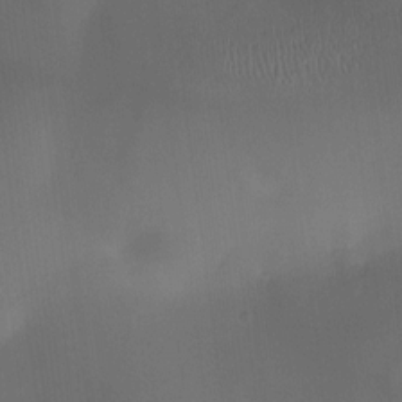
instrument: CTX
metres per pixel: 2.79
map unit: HNhu
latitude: 10.1578
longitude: 9.6722
